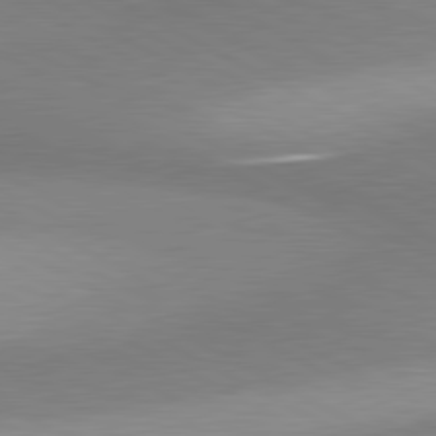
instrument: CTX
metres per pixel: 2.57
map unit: lApd
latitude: 80.9325
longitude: 158.2739
